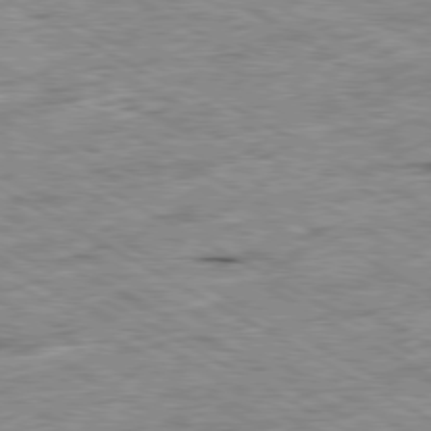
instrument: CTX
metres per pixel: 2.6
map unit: Ap
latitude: -80.2551
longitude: -85.4049
